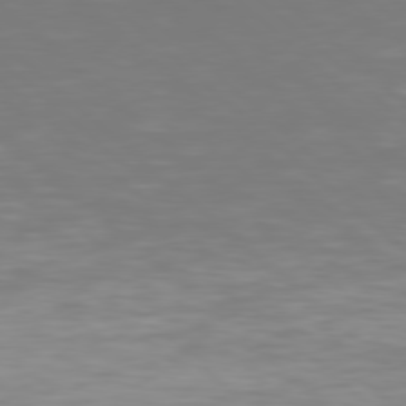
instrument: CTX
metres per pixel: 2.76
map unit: Hpe
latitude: 77.6127
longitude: -125.0458
